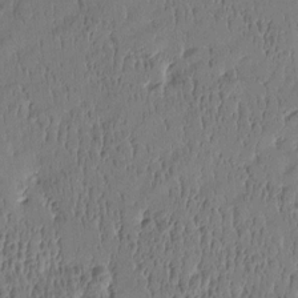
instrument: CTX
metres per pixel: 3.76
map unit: Htu
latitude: -4.5573
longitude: 176.2739
